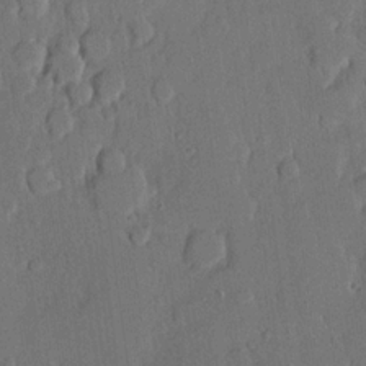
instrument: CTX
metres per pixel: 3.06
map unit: lHvf
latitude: 20.3090
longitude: 146.2550
